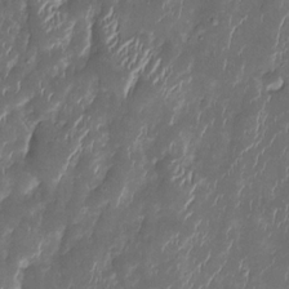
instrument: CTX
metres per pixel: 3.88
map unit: Htu
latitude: 1.0269
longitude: 146.9541
